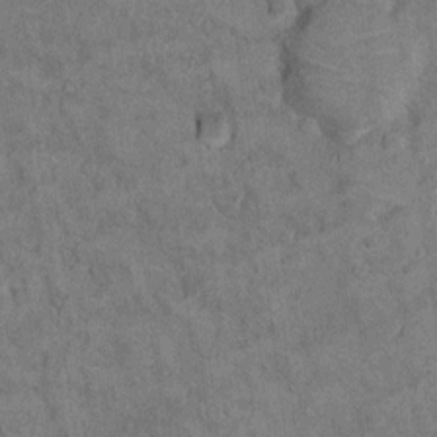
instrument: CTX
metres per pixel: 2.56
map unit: Ht
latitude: 12.0822
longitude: -32.7057
